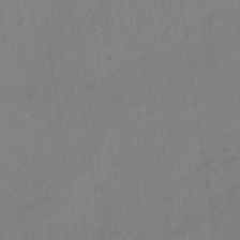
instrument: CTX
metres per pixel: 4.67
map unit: lHb
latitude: -35.0675
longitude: 63.9745
